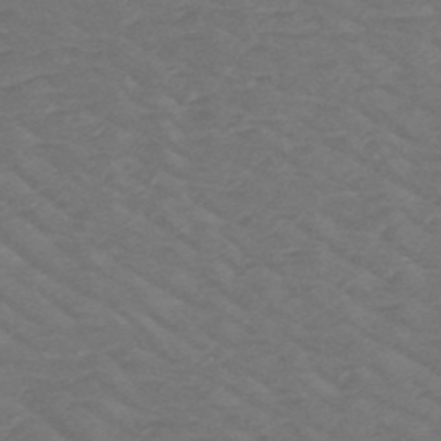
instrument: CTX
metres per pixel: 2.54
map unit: HNb
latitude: -49.8612
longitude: -47.3860
